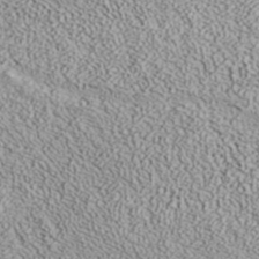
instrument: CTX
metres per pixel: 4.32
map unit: ANa
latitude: 37.3860
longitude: 18.2928
